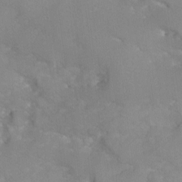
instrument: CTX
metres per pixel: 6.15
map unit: Ave
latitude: -9.5588
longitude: -117.5560
